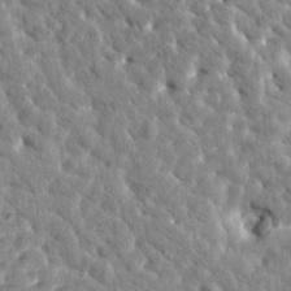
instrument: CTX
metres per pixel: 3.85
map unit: Htu
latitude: 2.1011
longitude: -179.3293
